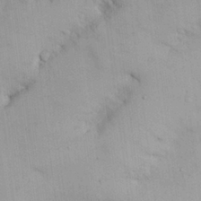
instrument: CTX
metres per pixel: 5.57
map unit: Nhu
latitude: 26.4601
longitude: -69.2159
